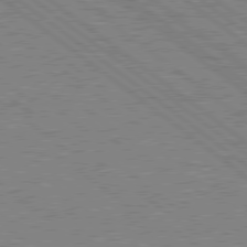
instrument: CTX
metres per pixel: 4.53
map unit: lApd
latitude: 78.9136
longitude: -156.6490
